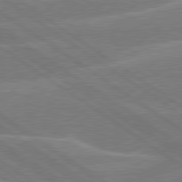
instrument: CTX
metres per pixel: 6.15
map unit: lApd
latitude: 79.7261
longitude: -130.0444
